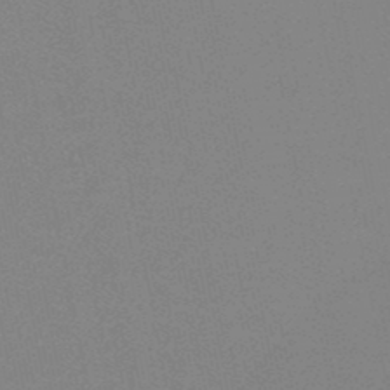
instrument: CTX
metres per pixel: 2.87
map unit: HNb
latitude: -49.5399
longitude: -49.7072
